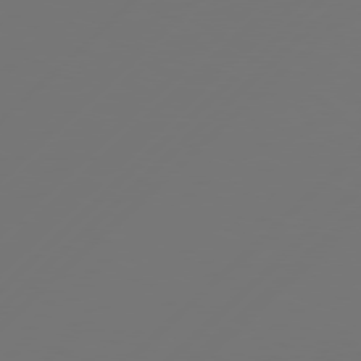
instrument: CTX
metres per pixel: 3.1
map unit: Hpe
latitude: 78.1767
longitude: 172.8219
